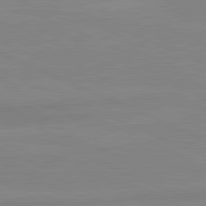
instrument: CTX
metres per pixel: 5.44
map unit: lApd
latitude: 81.4426
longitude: -173.6127
